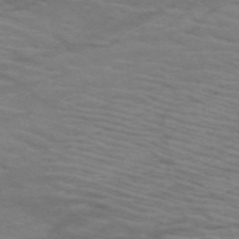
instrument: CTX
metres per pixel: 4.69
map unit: HNb
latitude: -53.4265
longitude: -45.7827
